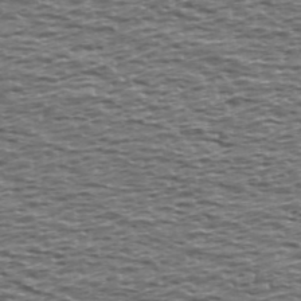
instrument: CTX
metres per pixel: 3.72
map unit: Ave
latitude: 39.6316
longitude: -112.7057
